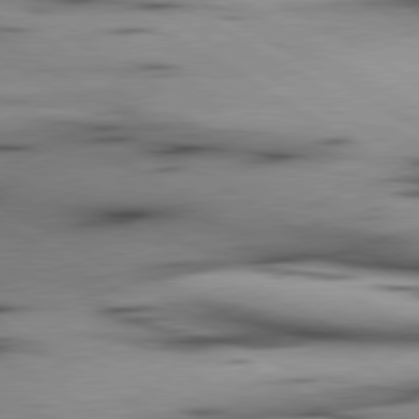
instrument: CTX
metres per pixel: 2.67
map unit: lApd
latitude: 80.3089
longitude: 158.5006
